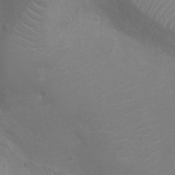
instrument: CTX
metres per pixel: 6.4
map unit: Ht
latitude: -4.1228
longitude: -17.9150
